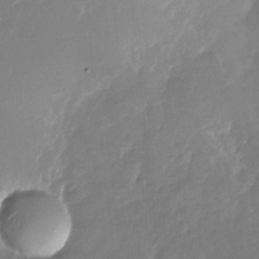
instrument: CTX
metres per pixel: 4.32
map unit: Nhu
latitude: -27.2564
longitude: -73.7072
